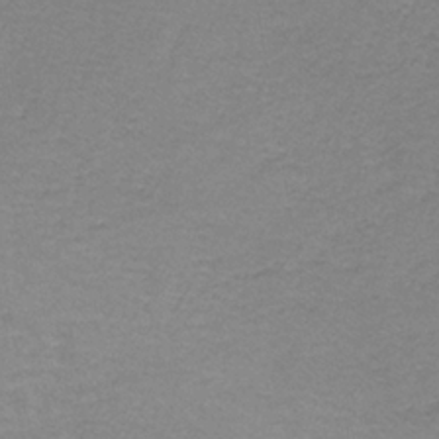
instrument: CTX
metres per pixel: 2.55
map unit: eAb
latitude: -36.0661
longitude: 53.3509
